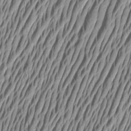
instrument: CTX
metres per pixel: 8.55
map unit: Aa
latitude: 6.8947
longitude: -129.3859
